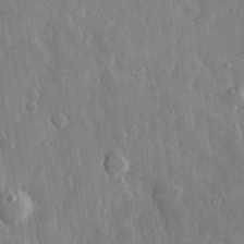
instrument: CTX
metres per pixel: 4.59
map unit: eHh
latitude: 29.4048
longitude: -79.3293
